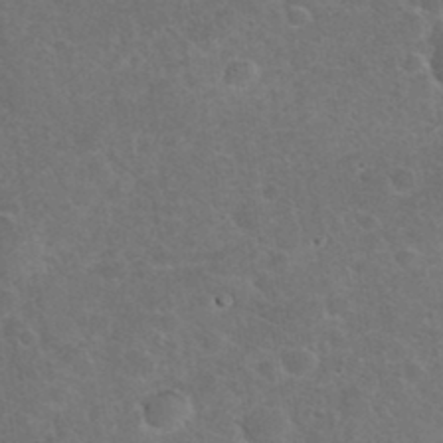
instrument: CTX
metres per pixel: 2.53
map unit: eHh
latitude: 36.7435
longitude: -66.1388
